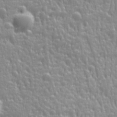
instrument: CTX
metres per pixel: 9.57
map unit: Ave
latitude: 12.7246
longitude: -104.0255
